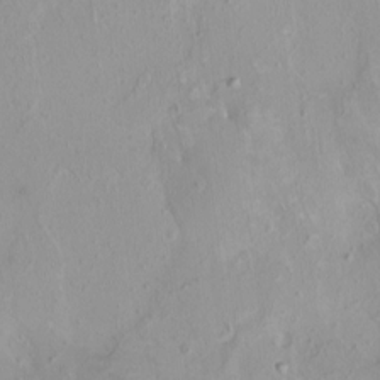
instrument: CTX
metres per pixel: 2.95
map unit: HNhu
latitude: 3.6883
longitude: 5.4832
